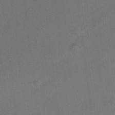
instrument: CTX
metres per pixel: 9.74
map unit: Hto
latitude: -12.8786
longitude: -40.5167
